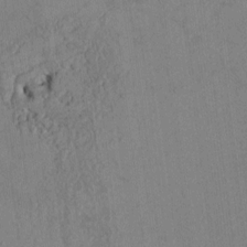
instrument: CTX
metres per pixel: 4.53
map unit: Htu
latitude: 2.7057
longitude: 148.6708
